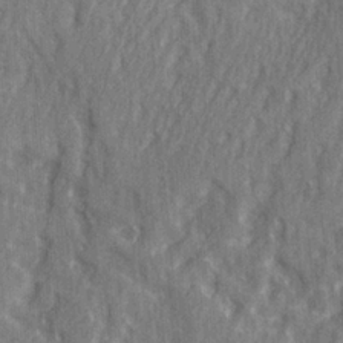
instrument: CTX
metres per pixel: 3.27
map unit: Ave
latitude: 22.4601
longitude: -134.0633
